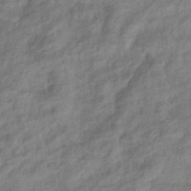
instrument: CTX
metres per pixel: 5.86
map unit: eHb
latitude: -39.4832
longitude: 80.2929
